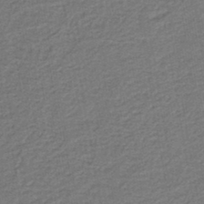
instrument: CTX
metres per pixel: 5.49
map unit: lHb
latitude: -39.7856
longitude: 54.6897
